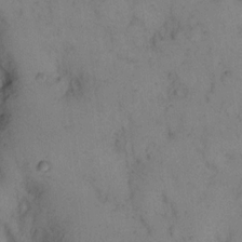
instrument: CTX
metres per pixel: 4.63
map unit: eHh
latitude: 15.1404
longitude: -63.4994
